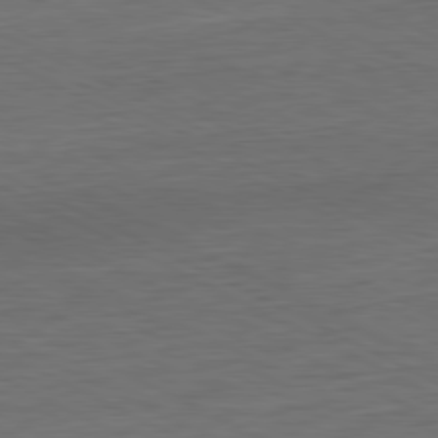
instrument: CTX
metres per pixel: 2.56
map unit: Hpe
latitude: -81.2376
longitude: 18.2739
